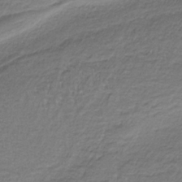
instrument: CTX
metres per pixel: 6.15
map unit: HNb
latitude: -35.5210
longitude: 58.1983
